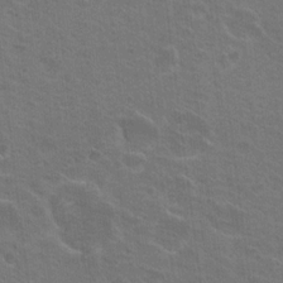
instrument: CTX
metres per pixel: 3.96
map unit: Nhu
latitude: 17.3671
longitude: -31.0459
